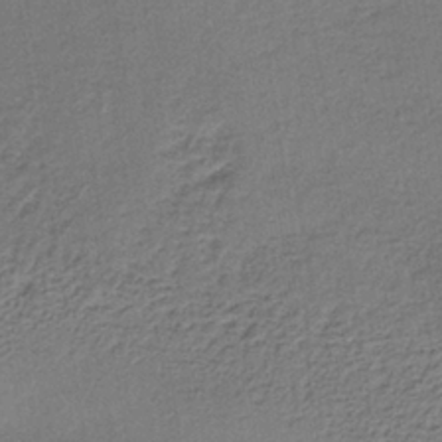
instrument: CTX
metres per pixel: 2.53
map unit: lHb
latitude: -35.2187
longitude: 62.5573
